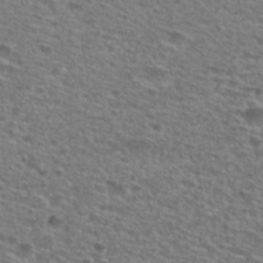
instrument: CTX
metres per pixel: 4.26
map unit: Hto
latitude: 28.3467
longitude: -47.2726
